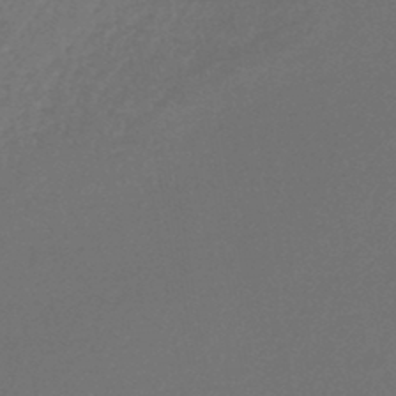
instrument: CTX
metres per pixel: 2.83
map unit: lHb
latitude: -45.8800
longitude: 59.8611
